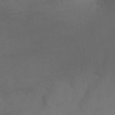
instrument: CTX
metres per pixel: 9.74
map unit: Nhu
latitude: -8.6707
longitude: -45.1592
